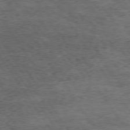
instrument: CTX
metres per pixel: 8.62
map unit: Hpe
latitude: 74.6491
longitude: -142.4412
